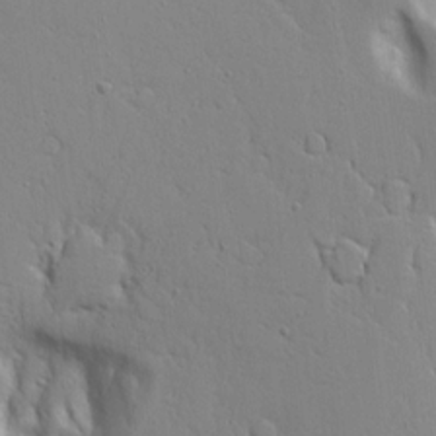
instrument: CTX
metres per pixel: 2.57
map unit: Aa
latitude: 20.2523
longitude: -124.0822
